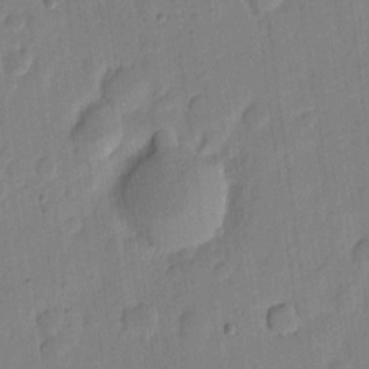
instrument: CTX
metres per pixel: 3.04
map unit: eHh
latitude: 6.7435
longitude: -70.9891
